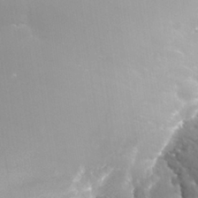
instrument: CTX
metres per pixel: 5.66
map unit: Nhu
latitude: 28.0255
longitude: -63.1781
